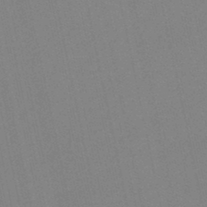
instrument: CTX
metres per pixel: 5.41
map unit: HNb
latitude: -45.5966
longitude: -41.5938
